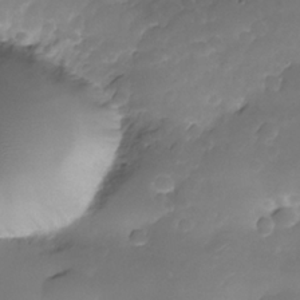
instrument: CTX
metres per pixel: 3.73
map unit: Nhe
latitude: -35.1431
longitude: -145.9717
